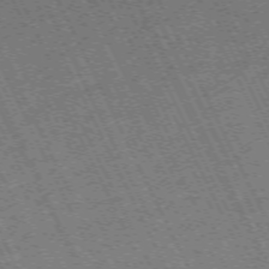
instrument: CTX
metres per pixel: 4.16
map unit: Hpe
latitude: -70.8597
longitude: 10.3306
